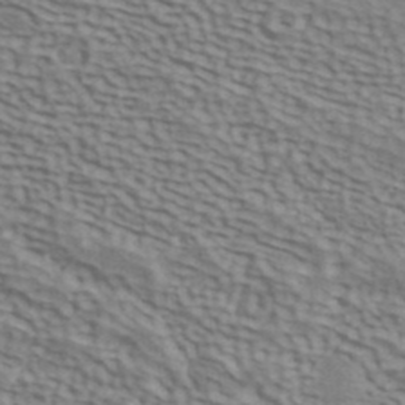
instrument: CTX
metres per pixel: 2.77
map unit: ANa
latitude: 41.7639
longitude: 50.3684
